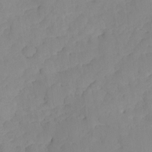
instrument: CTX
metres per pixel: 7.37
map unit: Ave
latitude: -8.9919
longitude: -116.9892
